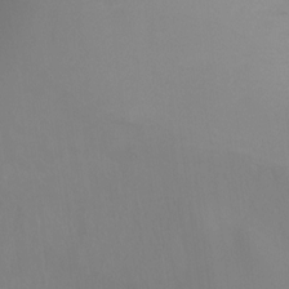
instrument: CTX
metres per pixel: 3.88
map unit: Nhu
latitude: -15.4266
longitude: -54.5546
